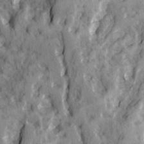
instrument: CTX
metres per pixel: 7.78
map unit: Ave
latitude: 14.8758
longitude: -131.8206
